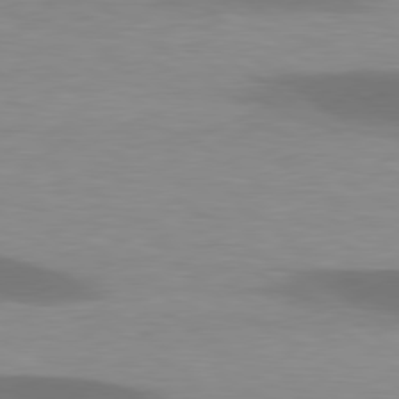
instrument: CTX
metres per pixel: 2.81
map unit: lApd
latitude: 79.2915
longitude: -47.6694
